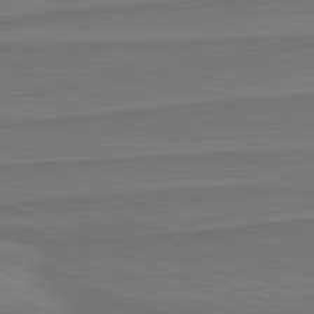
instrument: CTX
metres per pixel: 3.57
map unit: lApd
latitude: 81.8961
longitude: 169.5021
